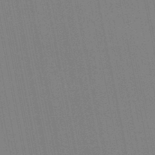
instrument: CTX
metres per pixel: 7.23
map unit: lHb
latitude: -47.5210
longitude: 78.1605
